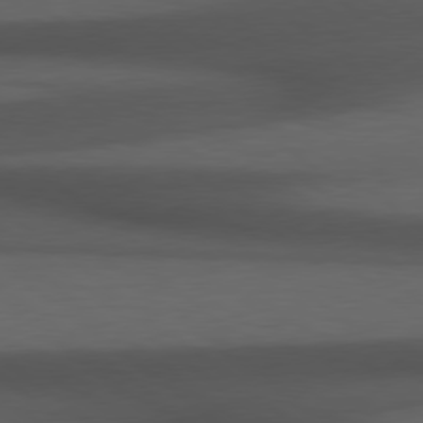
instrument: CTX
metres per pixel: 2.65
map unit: Hpe
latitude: 78.7435
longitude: -162.6869
